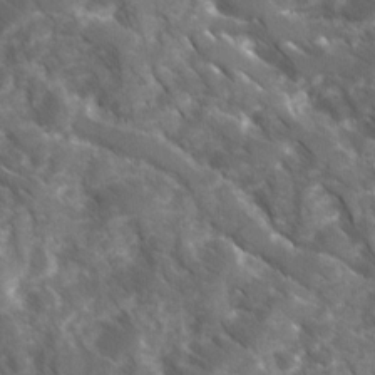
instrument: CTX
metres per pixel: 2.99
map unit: Ave
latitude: 17.0458
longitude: -131.3482
